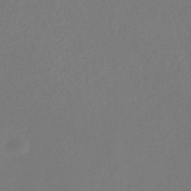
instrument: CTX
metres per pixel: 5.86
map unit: eHb
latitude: -35.0297
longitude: 78.7841
